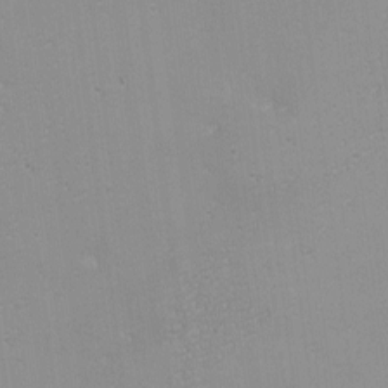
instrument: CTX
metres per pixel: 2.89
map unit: eHh
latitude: -6.7841
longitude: -80.2900
